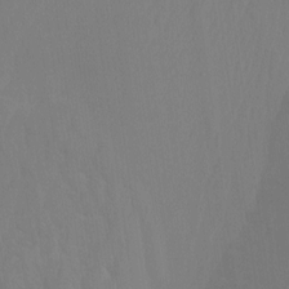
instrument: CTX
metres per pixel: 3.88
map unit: Htu
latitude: -10.2362
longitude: -73.4426
